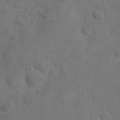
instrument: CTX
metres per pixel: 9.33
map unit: Nhu
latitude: 9.0459
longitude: -25.8583
